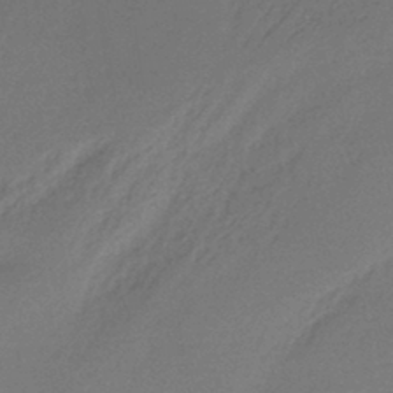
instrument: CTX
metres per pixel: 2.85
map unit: eHb
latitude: -42.3306
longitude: 84.6140
